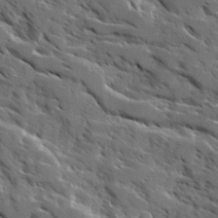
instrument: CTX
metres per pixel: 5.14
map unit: Ave
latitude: 16.7813
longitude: -130.7625
